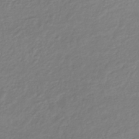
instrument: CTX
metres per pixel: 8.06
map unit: lHb
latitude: -36.1039
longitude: 69.6343
